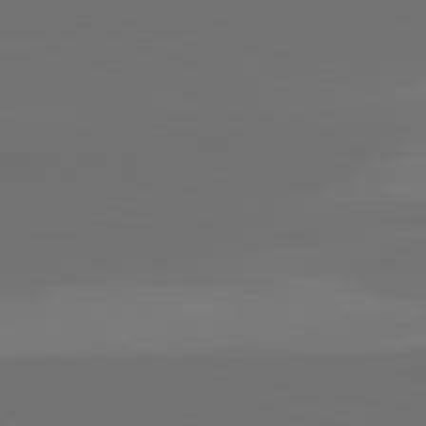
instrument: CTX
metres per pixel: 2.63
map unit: lApd
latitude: 82.4034
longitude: 154.6897
